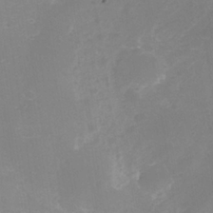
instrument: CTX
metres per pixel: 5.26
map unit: Nhe
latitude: -37.1620
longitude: -112.9891
